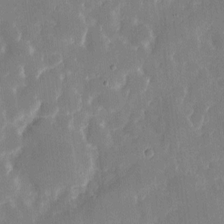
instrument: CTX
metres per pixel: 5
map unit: eHh
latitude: 7.3671
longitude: -69.3482
